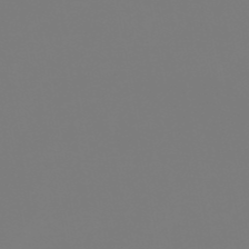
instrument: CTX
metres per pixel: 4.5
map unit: eHb
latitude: -50.1606
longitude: 74.5952
